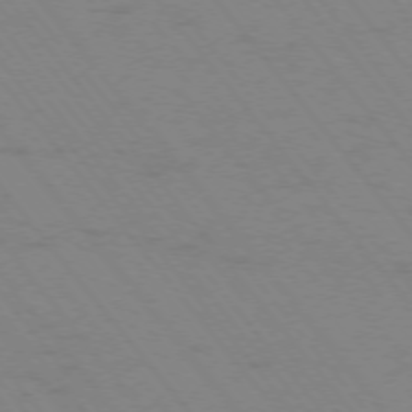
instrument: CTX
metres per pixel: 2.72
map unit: Ap
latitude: -75.5399
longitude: -69.5938
